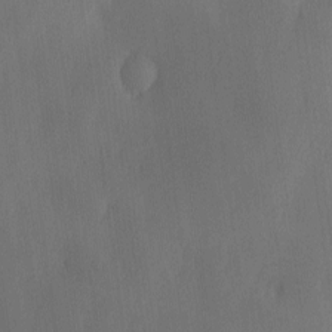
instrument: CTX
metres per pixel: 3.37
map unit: Ave
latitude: -10.9920
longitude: -121.8584
